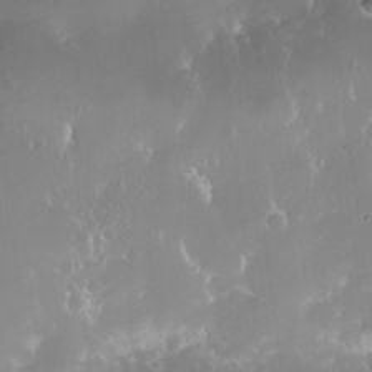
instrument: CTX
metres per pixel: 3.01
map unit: Nhe
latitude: -36.0094
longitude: -131.1970
